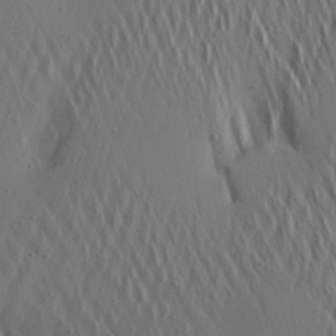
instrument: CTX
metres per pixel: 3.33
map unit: Aa
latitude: 20.9136
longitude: -143.6694
